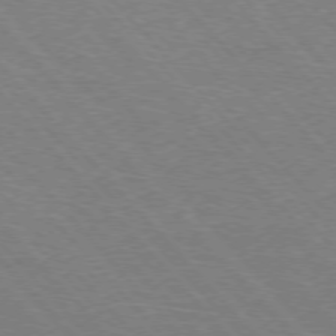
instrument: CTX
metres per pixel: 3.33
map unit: Hpe
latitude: -76.6518
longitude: -12.8569
